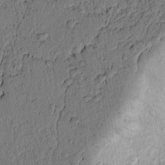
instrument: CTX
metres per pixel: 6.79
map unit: lAvf
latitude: 5.6694
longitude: 163.9367
